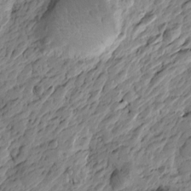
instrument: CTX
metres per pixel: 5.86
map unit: Htu
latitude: -3.2375
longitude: -178.9892
